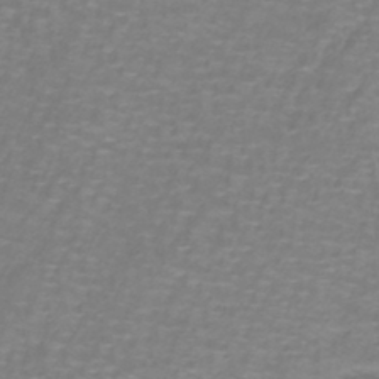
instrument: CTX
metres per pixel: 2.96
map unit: lHb
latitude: -41.7100
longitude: 56.5007
